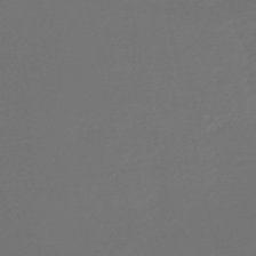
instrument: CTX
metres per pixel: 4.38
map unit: lHb
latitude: -47.7477
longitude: 59.8422
